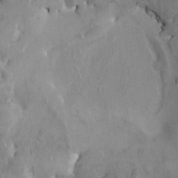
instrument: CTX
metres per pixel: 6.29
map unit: HNhu
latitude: 4.5168
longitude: 4.4818
